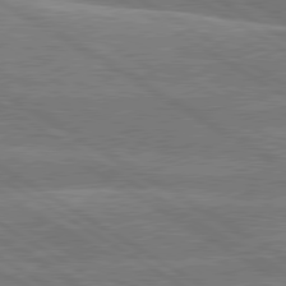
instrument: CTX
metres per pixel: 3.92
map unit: lApd
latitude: 79.9150
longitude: -133.2537
